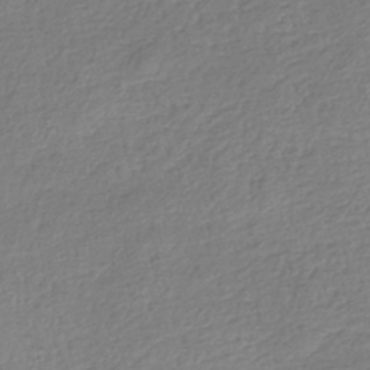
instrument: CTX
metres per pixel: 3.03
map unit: HNhu
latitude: -42.6896
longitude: 98.8597
